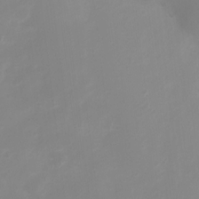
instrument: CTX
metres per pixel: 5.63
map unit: Ht
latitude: 2.8947
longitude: -22.7624
